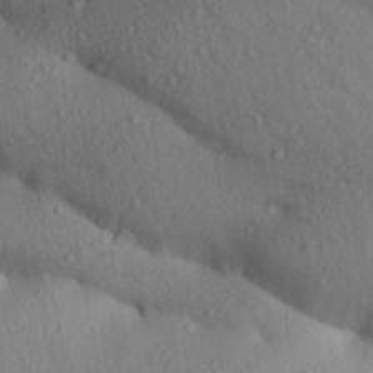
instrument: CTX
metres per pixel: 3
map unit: Aa
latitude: 30.4601
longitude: -146.9892
